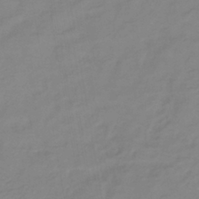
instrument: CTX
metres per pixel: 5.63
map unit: lHb
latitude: -40.8030
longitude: 76.4062
